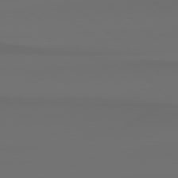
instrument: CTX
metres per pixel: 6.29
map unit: Hpe
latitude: 78.1956
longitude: -133.4049
